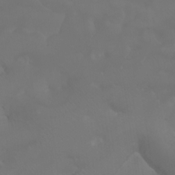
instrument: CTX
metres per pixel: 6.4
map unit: Aa
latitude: -7.5588
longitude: -72.7625
